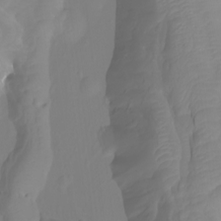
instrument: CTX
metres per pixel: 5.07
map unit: Ht
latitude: -3.4265
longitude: -61.6883
